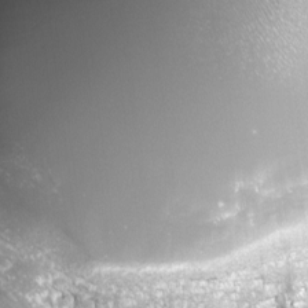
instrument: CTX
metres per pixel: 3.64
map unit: lHvf
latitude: -15.3699
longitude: -98.2900
